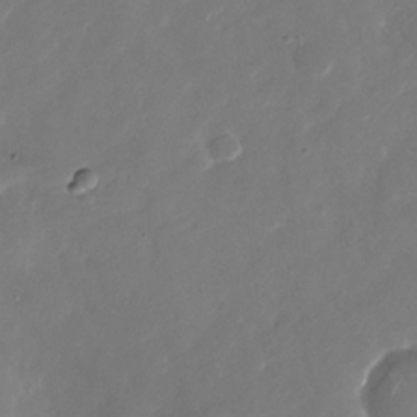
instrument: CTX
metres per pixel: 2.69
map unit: Nhu
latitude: -28.9731
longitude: -71.1970
